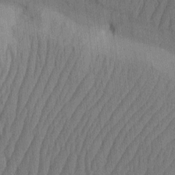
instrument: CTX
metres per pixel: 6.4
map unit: HNhu
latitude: -2.8785
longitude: 14.2929
